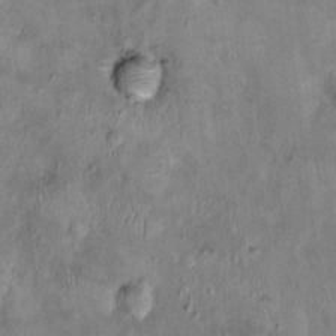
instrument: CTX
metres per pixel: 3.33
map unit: Nhu
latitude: 0.4601
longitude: -15.5183
